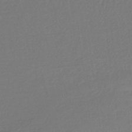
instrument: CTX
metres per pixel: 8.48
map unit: HNb
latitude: -36.6896
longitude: 58.1038
